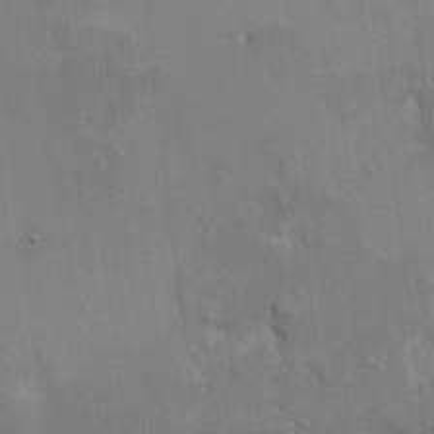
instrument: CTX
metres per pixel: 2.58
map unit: HNhu
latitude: 7.9150
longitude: -4.9325
